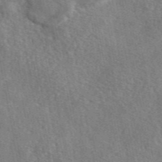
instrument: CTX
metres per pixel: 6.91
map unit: eAb
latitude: 46.4790
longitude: 112.9164
